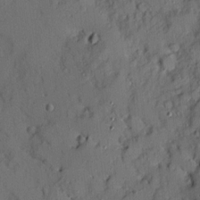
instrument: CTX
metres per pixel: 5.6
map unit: Ave
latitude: 9.9339
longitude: -102.0822
